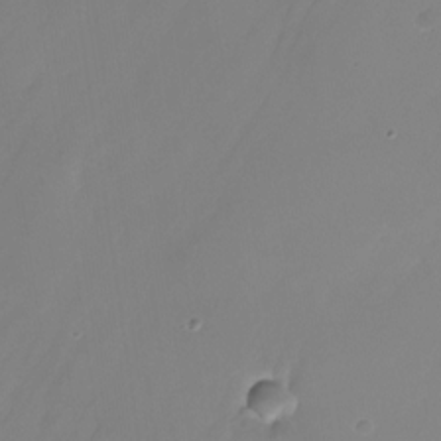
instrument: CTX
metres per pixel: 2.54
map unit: Nhu
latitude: -24.9731
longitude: -71.4615
